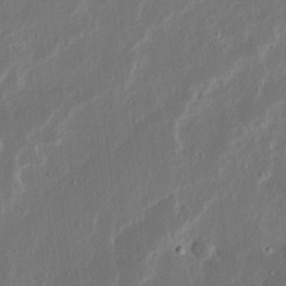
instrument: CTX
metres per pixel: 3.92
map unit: Ave
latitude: 14.8380
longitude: -138.2333
